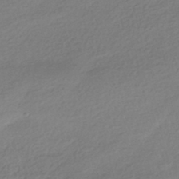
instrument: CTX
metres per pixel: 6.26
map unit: HNhu
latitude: -41.1620
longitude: 94.4629
